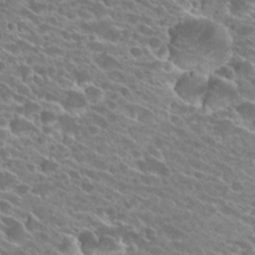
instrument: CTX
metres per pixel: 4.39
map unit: Hto
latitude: 25.5371
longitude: -41.8205
